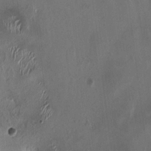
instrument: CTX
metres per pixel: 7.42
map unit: HNhu
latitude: 1.4237
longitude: -4.1389
